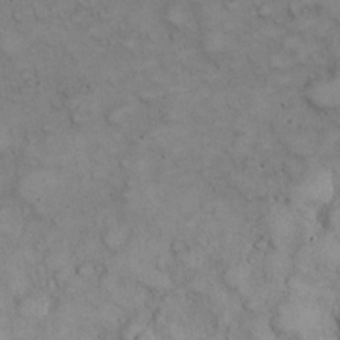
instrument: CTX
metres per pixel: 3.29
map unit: eHh
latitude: 22.9325
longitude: -58.8758
